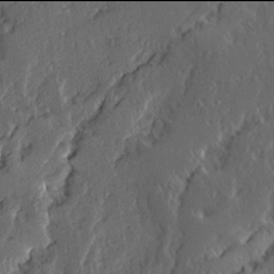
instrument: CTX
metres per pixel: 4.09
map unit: Ave
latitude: 13.9906
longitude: -136.6869
